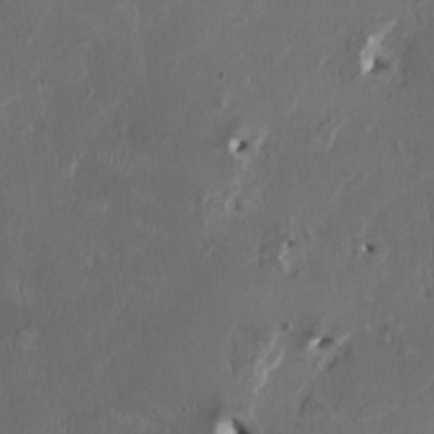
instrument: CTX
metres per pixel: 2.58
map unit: HNhu
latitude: 1.5371
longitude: -4.6301
